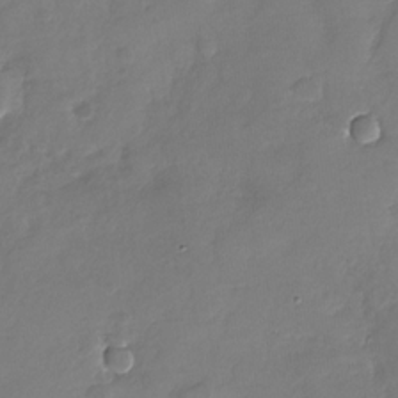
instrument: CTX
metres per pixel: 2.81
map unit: Nhu
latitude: -28.9542
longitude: -60.7624
